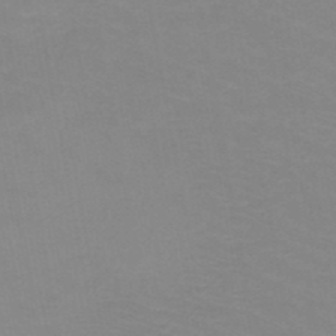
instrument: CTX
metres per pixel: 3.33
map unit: HNb
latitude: -48.3307
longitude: -46.2712
